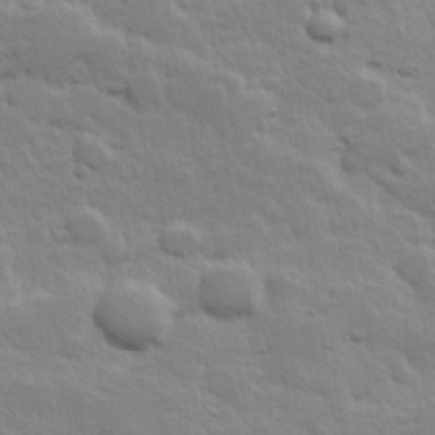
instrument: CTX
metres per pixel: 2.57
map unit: Hve
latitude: 24.4223
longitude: 144.6141
